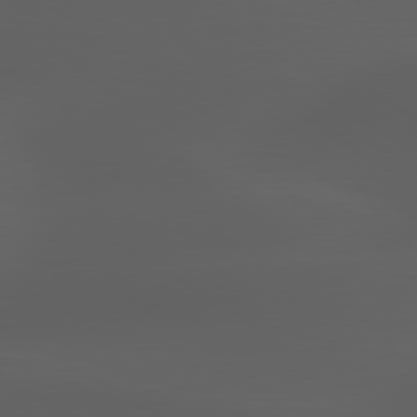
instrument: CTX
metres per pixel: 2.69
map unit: lApd
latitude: 80.1011
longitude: -88.1767
